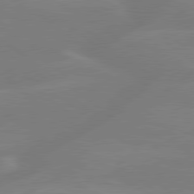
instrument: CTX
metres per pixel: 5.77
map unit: lApd
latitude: 79.4994
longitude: -148.4223
